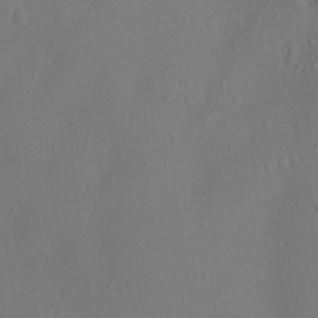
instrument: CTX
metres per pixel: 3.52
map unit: Ht
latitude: -2.4817
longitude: -27.1025
